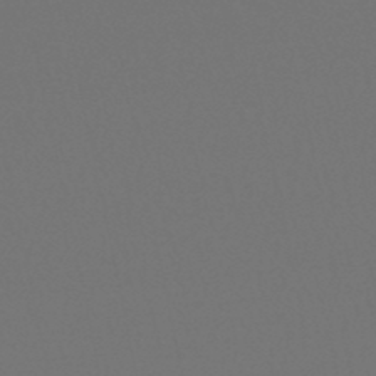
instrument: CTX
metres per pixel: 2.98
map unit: lHb
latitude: -47.1809
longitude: 64.6141
